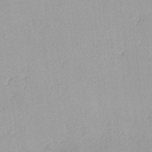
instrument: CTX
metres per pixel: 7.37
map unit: lHvf
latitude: -13.4077
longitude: -102.9513
